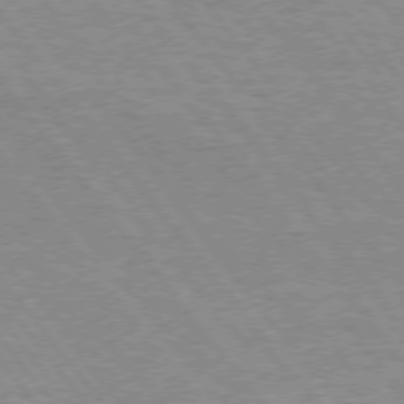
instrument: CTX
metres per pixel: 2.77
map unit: Hpe
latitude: 73.3293
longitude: -141.7827
